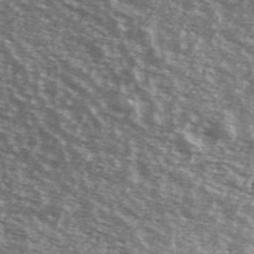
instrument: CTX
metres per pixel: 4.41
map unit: Ave
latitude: 39.4804
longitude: -108.9702
